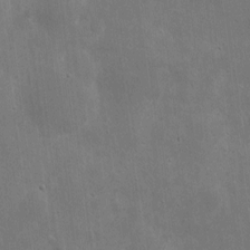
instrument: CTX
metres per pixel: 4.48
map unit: eHh
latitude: 7.7261
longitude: -72.4790
